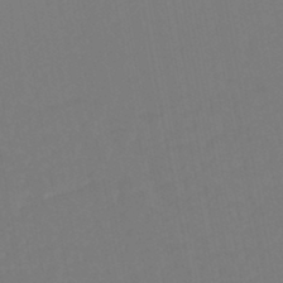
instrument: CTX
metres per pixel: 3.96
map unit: HNhu
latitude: -45.7667
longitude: 93.4076
